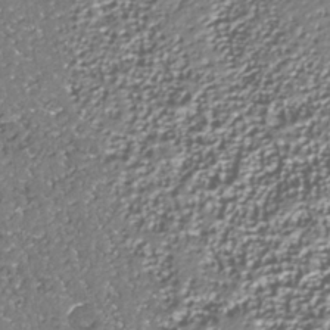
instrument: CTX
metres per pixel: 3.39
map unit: Nhu
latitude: -37.8800
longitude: -82.4223
